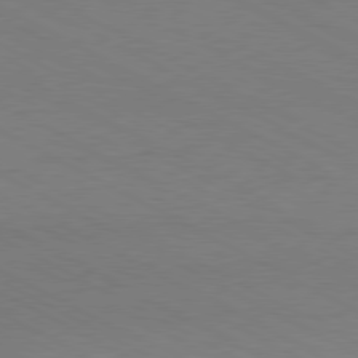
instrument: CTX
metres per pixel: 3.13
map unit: Hpe
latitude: -81.0298
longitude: 12.4818
